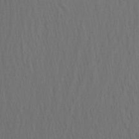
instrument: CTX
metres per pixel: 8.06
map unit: Aa
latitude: 26.6680
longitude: -145.6505
